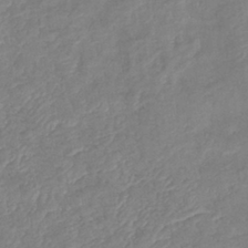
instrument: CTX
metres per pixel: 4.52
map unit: eHb
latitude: -38.0661
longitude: 75.6344
